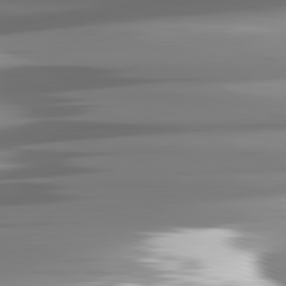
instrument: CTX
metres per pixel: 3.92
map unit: lApd
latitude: 81.7072
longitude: -140.8191
